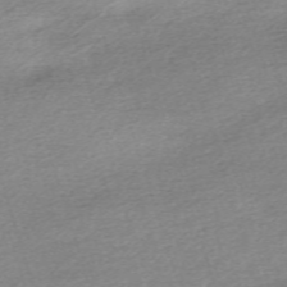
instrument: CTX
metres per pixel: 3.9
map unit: eHh
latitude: -62.3306
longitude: 53.9178
